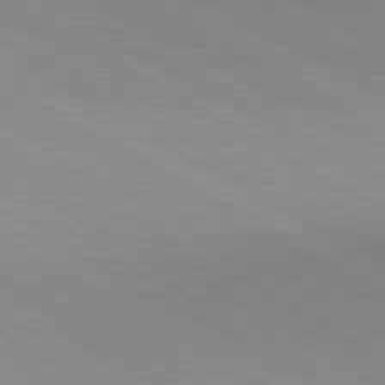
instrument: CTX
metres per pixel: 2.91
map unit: lApd
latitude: 80.6868
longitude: 150.7841
